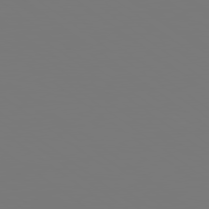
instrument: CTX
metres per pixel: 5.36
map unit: lApd
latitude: 79.0081
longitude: -175.5560
